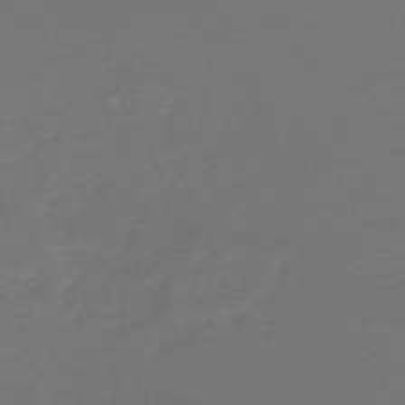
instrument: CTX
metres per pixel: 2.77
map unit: lHb
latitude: -43.9556
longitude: 75.7478
